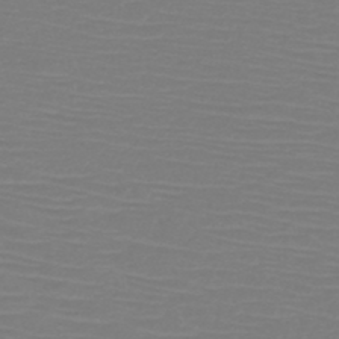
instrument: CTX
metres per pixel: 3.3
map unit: HNb
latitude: -45.6911
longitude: -46.4790
